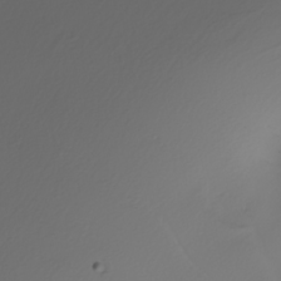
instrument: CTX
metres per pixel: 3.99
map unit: Nhu
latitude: -6.3684
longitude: -94.1389
